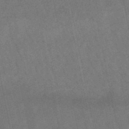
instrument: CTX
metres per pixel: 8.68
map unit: lHb
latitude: -50.4251
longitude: 80.2929
